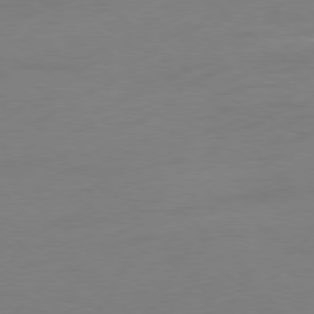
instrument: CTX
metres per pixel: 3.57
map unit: Ap
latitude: -78.4440
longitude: -67.7260
